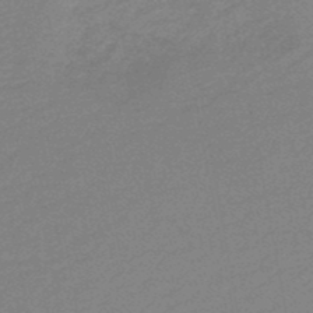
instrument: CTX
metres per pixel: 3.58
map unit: HNb
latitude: -48.0283
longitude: 59.9178
